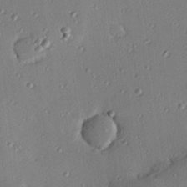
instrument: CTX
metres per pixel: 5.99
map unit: eHh
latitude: 23.5371
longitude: -90.9325
